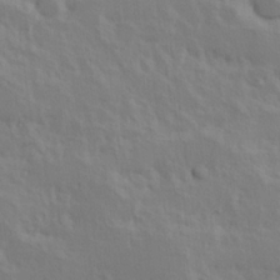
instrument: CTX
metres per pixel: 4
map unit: Hve
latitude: 25.0458
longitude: 145.2943
